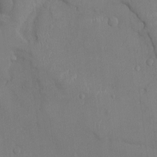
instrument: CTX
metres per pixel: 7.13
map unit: Ht
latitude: -4.5196
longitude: -13.6883
